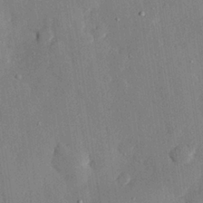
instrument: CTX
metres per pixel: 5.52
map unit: eHh
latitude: 28.5923
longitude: -79.7072
